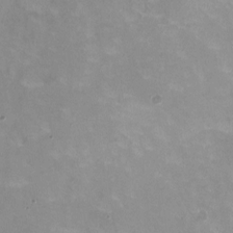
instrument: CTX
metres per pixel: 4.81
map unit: HNhu
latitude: -0.8786
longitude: -4.3656
